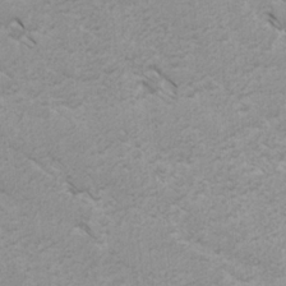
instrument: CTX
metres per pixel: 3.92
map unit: lAvf
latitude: -4.4251
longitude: -114.4601
